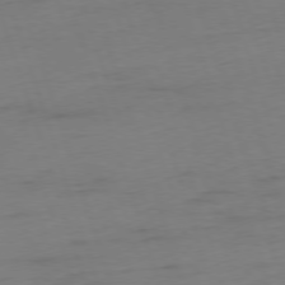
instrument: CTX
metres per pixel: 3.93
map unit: Ap
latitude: -76.5196
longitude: -73.1215
